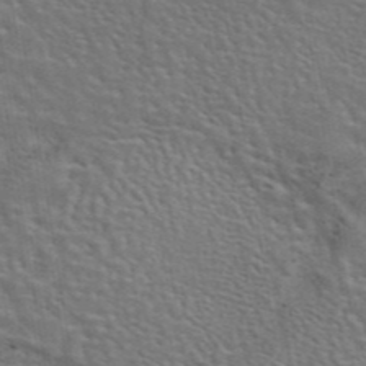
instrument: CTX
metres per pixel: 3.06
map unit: eAb
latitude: 43.9150
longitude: 111.8611
